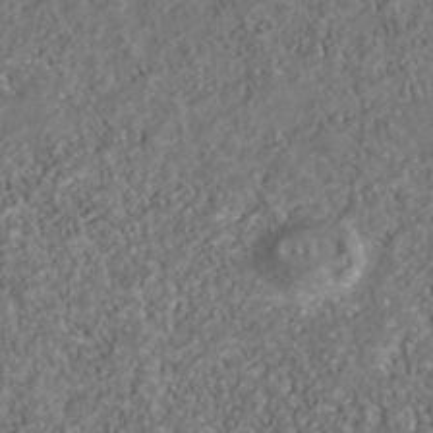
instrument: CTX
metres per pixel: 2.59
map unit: Nhu
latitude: -40.9164
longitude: -83.8961
